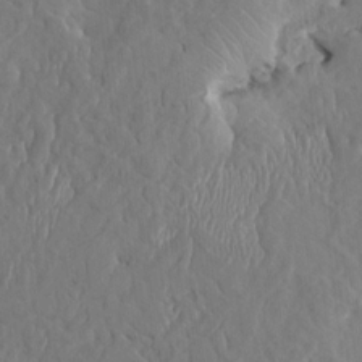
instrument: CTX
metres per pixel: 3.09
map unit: HNhu
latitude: 5.0836
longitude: -4.7813
